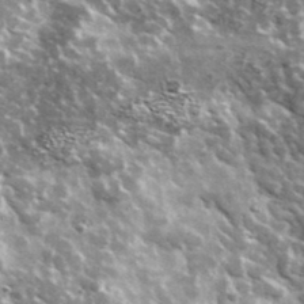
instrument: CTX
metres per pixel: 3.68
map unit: Ave
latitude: 38.2900
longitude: -108.3089
